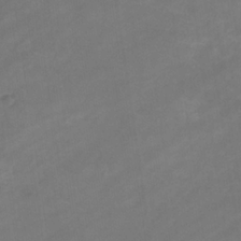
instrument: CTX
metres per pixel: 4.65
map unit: eHb
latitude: -33.0676
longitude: 72.6140
